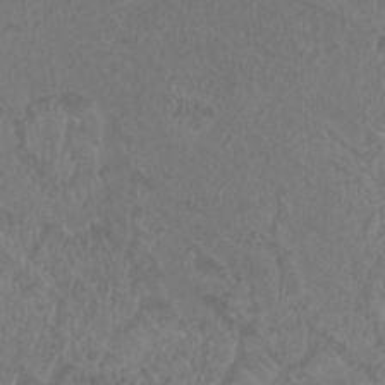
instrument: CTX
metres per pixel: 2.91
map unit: HNhu
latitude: 2.5734
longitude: -1.8772
